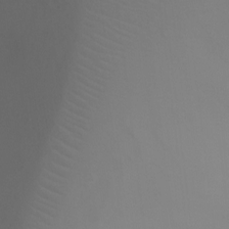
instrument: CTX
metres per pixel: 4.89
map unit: Ht
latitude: -5.9178
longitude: -27.0648
